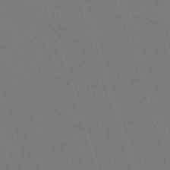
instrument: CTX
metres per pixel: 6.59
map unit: eHh
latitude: -63.8044
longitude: 51.1242
